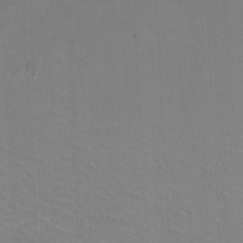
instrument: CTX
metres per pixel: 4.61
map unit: HNhu
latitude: -1.6911
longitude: -1.8583
